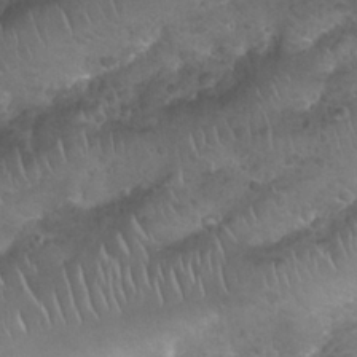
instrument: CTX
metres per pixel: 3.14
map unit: Nhu
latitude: 25.0458
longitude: -52.1767
